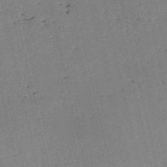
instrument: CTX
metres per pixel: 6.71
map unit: HNb
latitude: -54.1984
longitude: -40.2333
